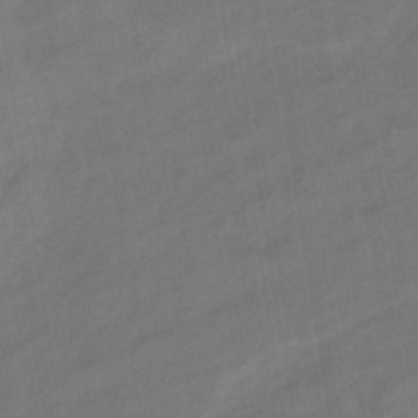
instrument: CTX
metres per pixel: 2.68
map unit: eHb
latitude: -36.5195
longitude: 79.2754
